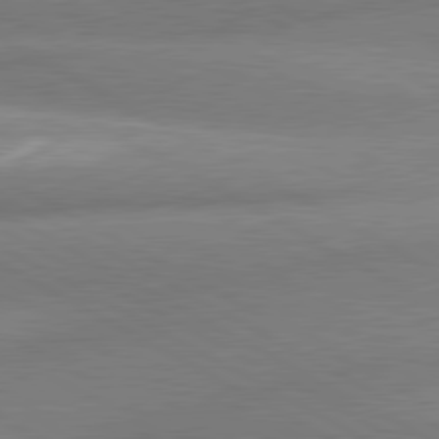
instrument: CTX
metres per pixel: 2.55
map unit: lApd
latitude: 80.7057
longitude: -163.3482
